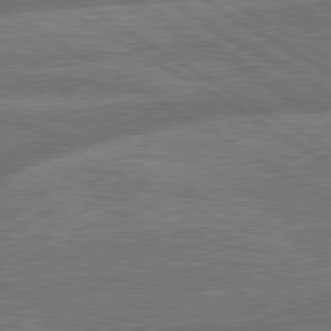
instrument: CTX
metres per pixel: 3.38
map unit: lApd
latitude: 79.8584
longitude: -165.8772
